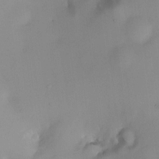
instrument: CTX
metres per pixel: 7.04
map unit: HNhu
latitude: 6.1767
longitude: 8.7841
